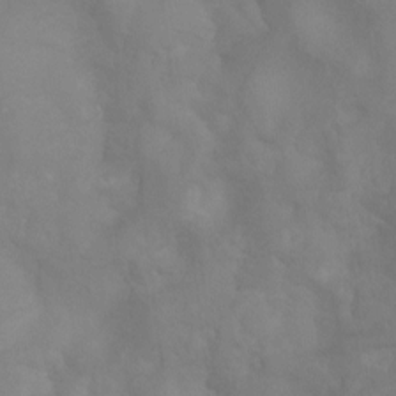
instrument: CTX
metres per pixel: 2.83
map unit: Ht
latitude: 2.3656
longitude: -25.0080
